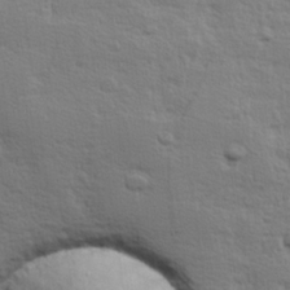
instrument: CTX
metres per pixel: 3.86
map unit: Hve
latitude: 25.2725
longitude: 144.6330
